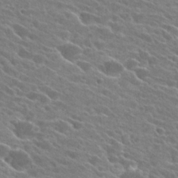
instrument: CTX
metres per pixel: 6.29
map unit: Hto
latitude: 24.6679
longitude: -41.4237
